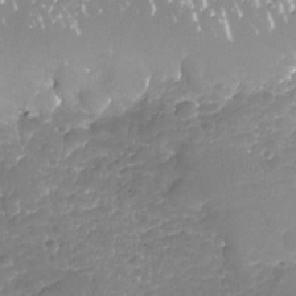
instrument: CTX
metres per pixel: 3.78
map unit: Nhu
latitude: -18.5574
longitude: -58.0822
